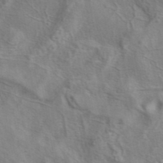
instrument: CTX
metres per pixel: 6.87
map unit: eAb
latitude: 41.3292
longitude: 104.7841
